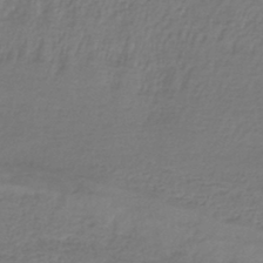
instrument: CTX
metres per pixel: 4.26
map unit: lHb
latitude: -42.9541
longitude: 76.0094
